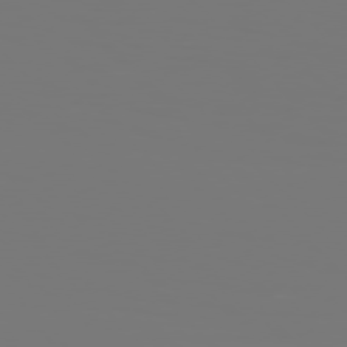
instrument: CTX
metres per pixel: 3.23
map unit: Hpe
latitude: 76.9513
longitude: -136.3090
